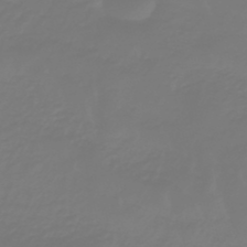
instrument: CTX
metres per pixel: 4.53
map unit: eHb
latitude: -46.8786
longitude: 82.6896
